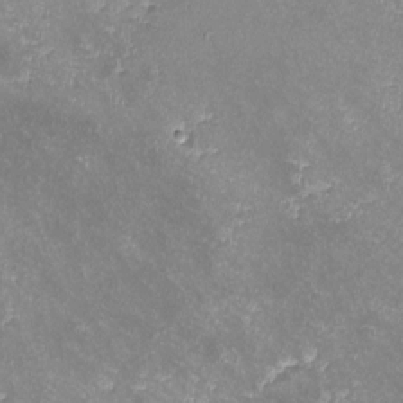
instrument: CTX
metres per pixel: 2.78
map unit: lHvf
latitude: -14.3307
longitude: -102.1389
